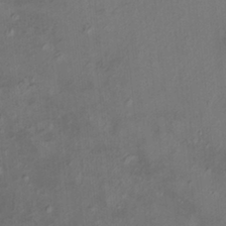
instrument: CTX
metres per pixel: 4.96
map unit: HNhu
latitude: 5.3859
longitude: 13.8611
